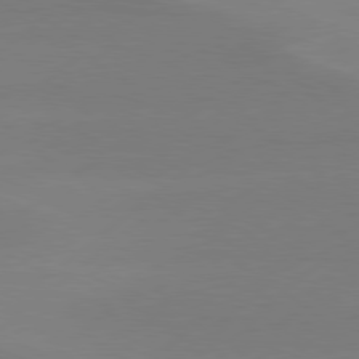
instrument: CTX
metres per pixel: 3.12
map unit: Hpe
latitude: 78.5546
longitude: -131.5372
